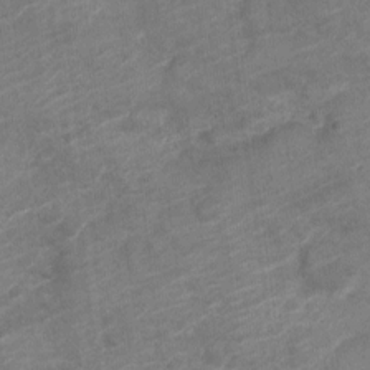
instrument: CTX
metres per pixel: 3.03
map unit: Nve
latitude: -18.6518
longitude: 107.1998
